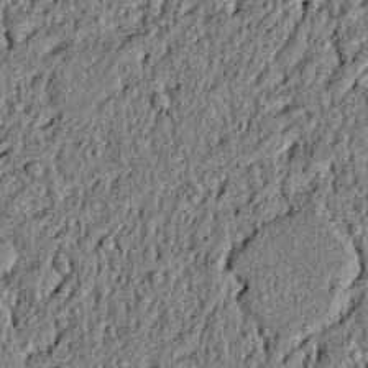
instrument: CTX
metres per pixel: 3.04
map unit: lAvf
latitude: 6.7435
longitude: 167.4265
